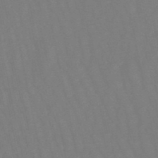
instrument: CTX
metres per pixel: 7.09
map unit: lHb
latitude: -49.8612
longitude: 71.5966
